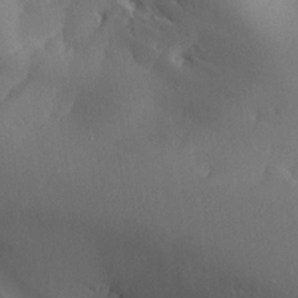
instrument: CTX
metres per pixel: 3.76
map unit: Aa
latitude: 25.9528
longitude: -128.3278
